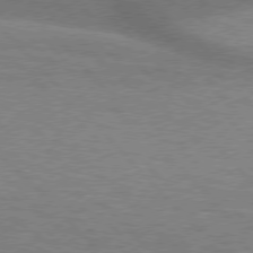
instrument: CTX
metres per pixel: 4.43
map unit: lApd
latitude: 76.4601
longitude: -62.9136
